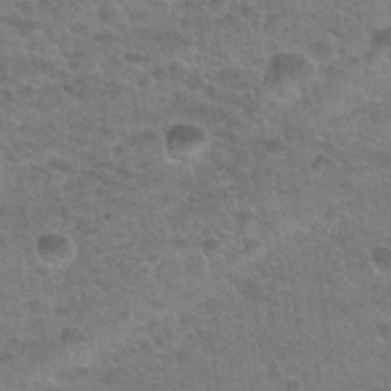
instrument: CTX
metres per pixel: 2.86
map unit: Nhu
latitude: 31.8395
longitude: -51.7638
